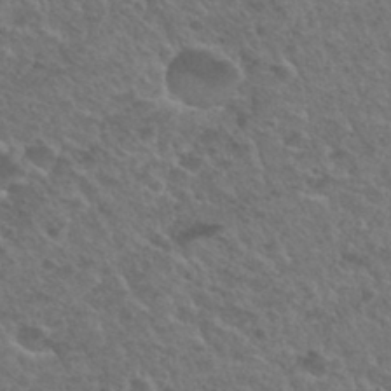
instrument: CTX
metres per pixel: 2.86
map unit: Hto
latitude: 32.8191
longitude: -49.7639
